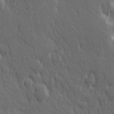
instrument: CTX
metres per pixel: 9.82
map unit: Hve
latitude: 26.1578
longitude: 145.4832
